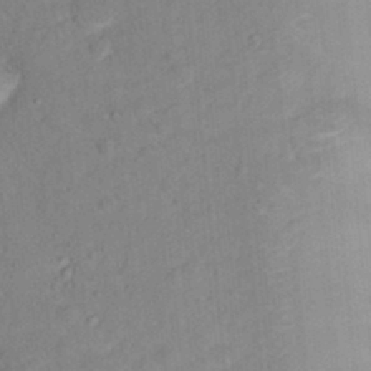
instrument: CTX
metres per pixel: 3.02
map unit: Hto
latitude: 16.2523
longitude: -35.4615
